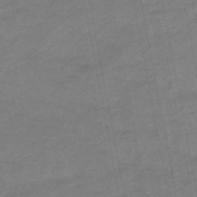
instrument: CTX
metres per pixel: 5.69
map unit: eHb
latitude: -48.1228
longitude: 85.7666
